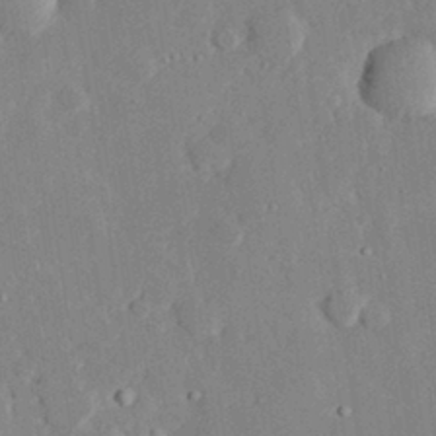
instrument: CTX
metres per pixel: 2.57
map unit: eHh
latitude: 28.9891
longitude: -80.9325
